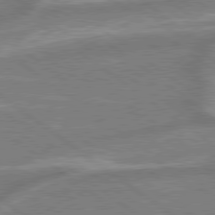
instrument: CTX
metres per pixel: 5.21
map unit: lApd
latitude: 79.2348
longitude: -171.0836
